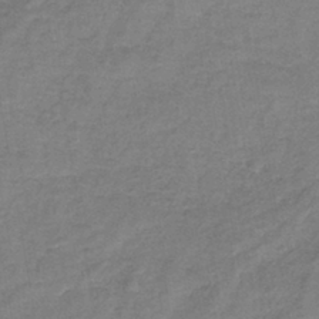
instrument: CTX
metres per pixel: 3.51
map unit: lHb
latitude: -40.4062
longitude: 75.3510
